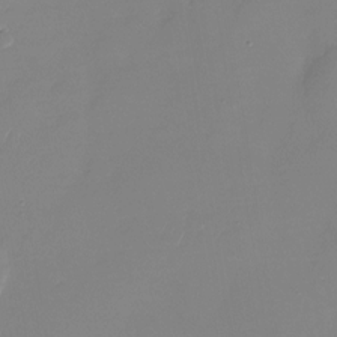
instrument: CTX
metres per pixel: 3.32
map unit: Nhu
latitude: -28.0661
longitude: -63.8206
